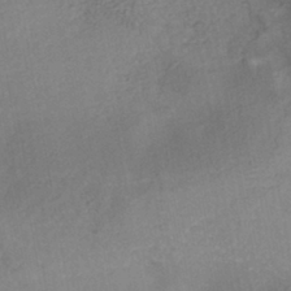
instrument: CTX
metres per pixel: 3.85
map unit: Nhe
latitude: -41.7289
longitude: -109.7449
